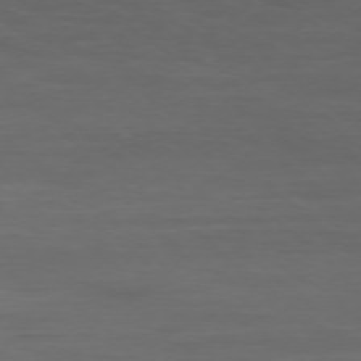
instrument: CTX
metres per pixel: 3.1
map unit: Ap
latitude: -77.1053
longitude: -66.6112
